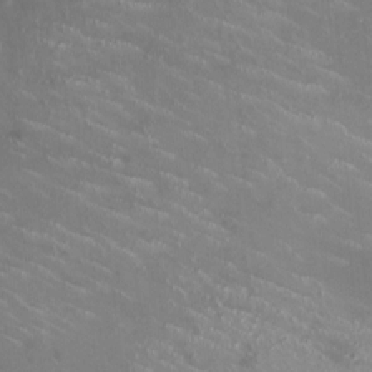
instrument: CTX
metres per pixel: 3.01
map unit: HNhu
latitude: -0.4062
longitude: -3.2726
